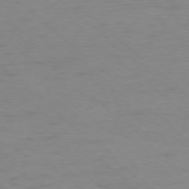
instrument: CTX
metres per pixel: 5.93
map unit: Ap
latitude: -76.5007
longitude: -77.4426
